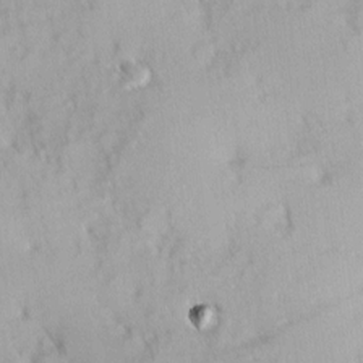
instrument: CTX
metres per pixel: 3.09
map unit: Ave
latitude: 9.8583
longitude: -103.0458
